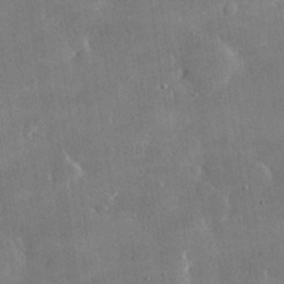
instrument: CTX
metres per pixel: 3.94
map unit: lHvf
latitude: 30.7058
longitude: -92.9513
